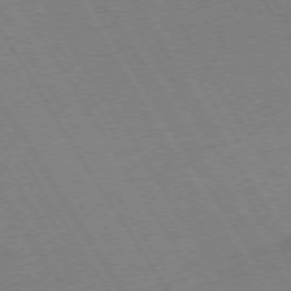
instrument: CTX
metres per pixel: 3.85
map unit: Ap
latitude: -75.9556
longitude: -65.7261
